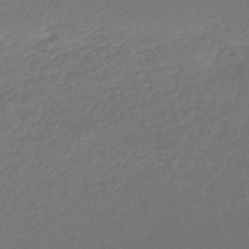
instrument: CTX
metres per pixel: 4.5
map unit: HNb
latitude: -45.8989
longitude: 56.9353
